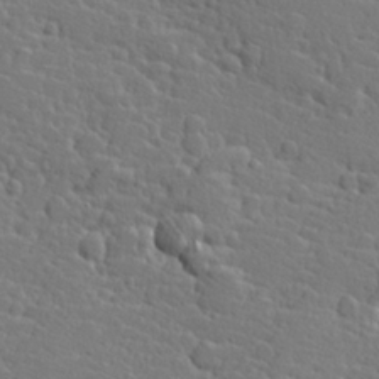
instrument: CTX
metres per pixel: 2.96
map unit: Hve
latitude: 25.9717
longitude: 144.1039
